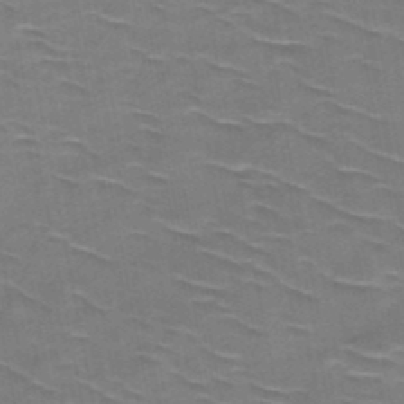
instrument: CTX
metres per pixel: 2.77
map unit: HNb
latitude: -48.1984
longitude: -48.1767
